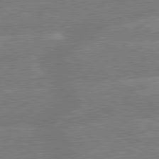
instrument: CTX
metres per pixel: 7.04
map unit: lApd
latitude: 79.4616
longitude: -145.7638
